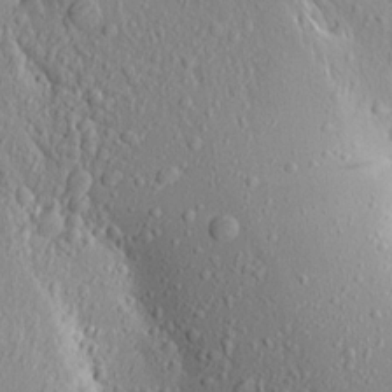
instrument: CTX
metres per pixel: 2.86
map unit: Aa
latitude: 17.2537
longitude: -147.8584
